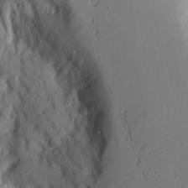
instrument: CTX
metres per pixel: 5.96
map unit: Aa
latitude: 14.4979
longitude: -140.6679
